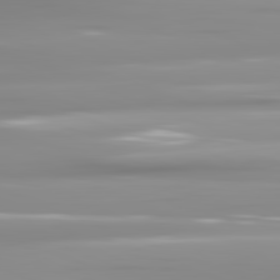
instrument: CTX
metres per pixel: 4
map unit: lApd
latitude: 81.8205
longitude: -139.4993
